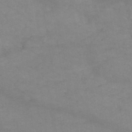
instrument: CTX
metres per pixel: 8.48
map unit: HNb
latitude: -45.6344
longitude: -37.0459
